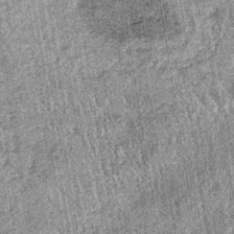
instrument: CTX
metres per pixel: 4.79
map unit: lHb
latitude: -36.8974
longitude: 67.3699
